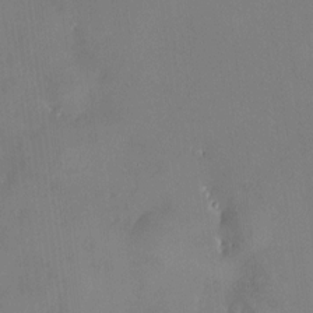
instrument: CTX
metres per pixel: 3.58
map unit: HNhu
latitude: 6.8947
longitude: 4.9541
